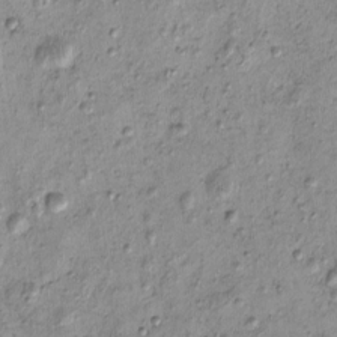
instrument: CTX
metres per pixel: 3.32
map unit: eHh
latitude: -0.2740
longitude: 15.8612
